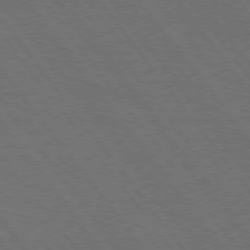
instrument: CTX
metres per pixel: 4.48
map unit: Hpe
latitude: 75.1403
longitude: -137.7261
